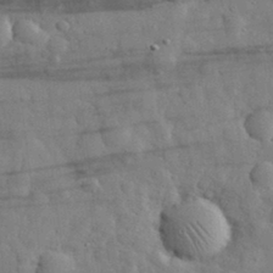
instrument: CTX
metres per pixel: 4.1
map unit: eHh
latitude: 30.7813
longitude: -71.7261
